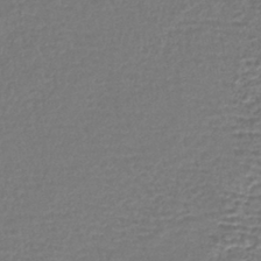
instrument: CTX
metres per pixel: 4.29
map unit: lHb
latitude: -43.0486
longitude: 75.9556
